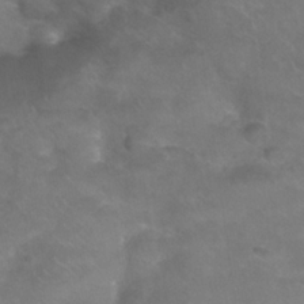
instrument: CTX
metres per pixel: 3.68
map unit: Nhu
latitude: 24.7246
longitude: -53.2348
